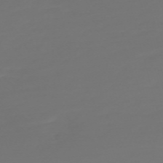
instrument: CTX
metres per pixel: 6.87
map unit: Nve
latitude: -59.6154
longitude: 57.7666
